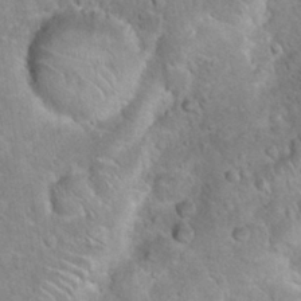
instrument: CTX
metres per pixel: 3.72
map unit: Hto
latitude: 21.0648
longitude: -47.9717
